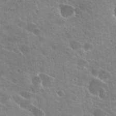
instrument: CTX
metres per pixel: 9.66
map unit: Hto
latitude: 24.5545
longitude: -39.0458
